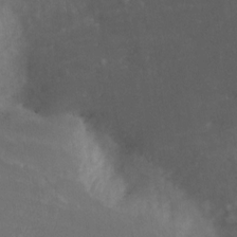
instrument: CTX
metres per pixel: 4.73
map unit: Nhe
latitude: -27.5966
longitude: -109.4237
